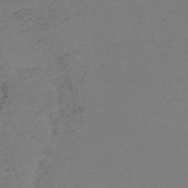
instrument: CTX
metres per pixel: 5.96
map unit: HNb
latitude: -54.7841
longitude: -46.2334
